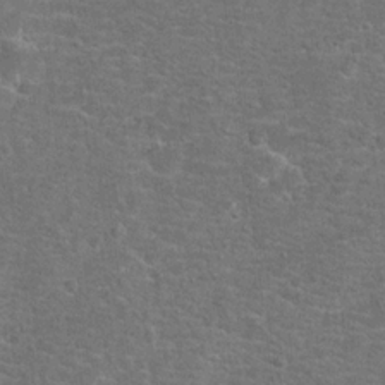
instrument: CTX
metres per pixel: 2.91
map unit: Hto
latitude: 17.7261
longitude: -42.8569
